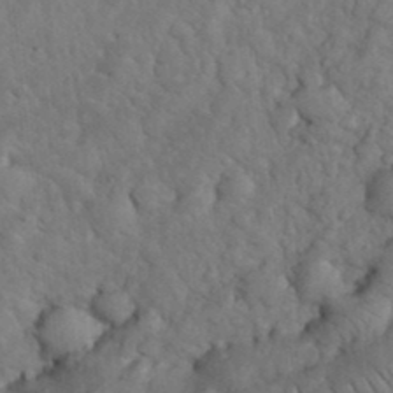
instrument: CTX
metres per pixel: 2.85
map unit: eHh
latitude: 33.4615
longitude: -67.0269
